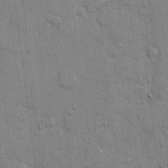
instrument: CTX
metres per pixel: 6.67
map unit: eHh
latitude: 10.0255
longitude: -65.1592
